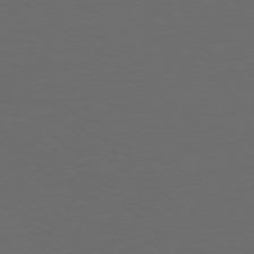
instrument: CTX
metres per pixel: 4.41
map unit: Ap
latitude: -78.1794
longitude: -95.4238
